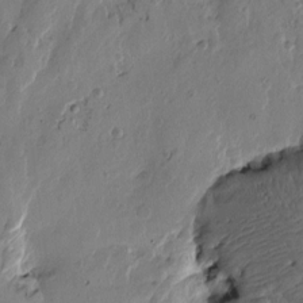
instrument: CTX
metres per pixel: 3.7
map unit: Htu
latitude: -3.2942
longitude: -177.3292
